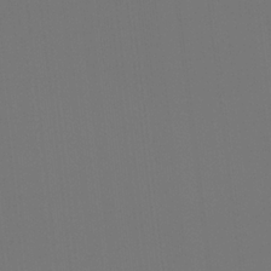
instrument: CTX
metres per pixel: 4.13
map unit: Ht
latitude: -4.6896
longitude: -62.6302
